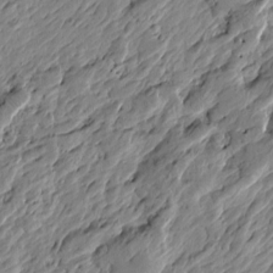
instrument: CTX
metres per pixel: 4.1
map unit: Htu
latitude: -3.1809
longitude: -178.8947
